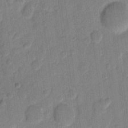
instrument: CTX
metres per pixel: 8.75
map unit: eHh
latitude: 10.4034
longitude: -65.8016
